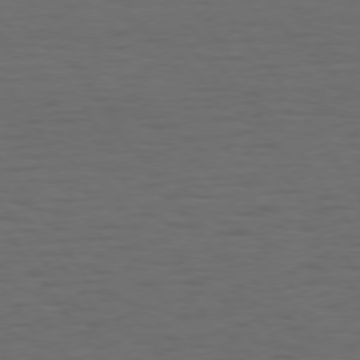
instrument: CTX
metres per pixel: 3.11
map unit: Hpe
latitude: 74.1767
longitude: -130.7436
